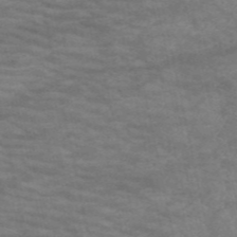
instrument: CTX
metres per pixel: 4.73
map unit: HNb
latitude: -53.5588
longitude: -43.8206
